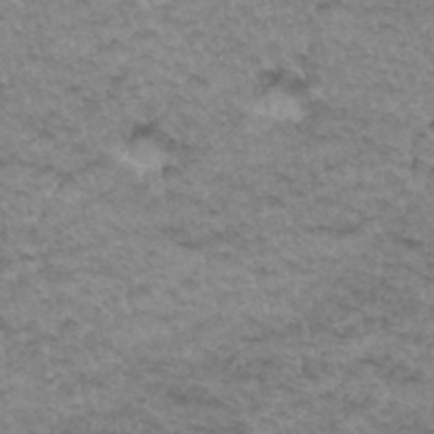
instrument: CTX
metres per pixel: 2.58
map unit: Hto
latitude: 34.6112
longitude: -47.9150
